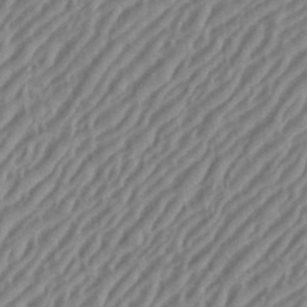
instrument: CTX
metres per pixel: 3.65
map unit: eHh
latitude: 36.0255
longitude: -134.4601
